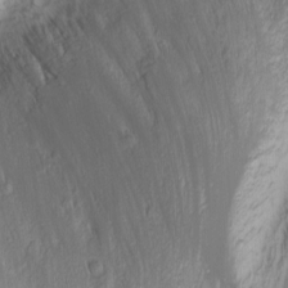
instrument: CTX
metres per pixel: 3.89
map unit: Nhu
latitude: -0.9731
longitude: -80.2145
